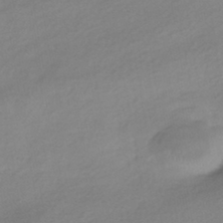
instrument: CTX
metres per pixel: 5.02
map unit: HNhu
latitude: -42.2172
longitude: 95.9556
